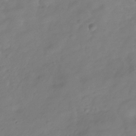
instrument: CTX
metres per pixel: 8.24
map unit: Hve
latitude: -31.7099
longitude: 90.0661
